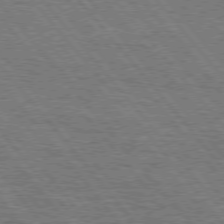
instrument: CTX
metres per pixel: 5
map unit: Hpe
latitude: 75.4238
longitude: -139.3482
